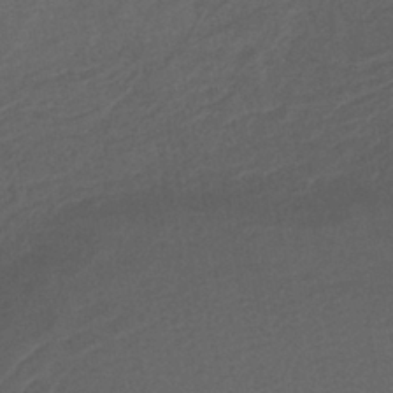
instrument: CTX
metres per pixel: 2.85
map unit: lHb
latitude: -39.0487
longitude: 69.3887
